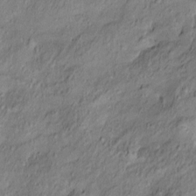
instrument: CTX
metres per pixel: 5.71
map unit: Htu
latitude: -10.1417
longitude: 176.6707
